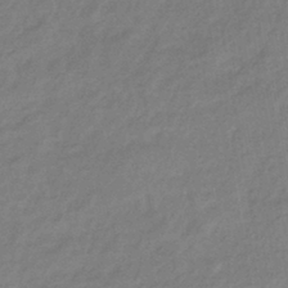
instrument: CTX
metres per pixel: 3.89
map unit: HNhu
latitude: -42.1794
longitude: 90.1228
